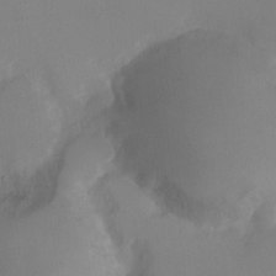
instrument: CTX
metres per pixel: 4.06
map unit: Ht
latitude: -8.7841
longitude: -31.7639
